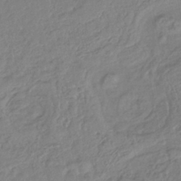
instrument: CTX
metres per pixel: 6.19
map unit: lHb
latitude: -40.9919
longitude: 61.9745
